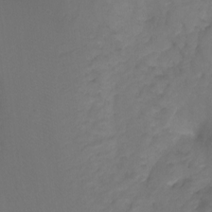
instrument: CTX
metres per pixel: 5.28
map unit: Ht
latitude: -10.8219
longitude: -35.3670
